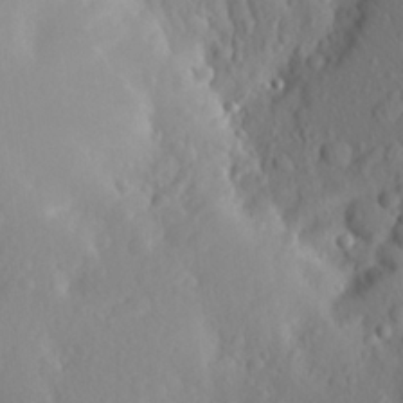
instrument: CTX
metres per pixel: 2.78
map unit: Aa
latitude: 26.4223
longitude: -147.1026
